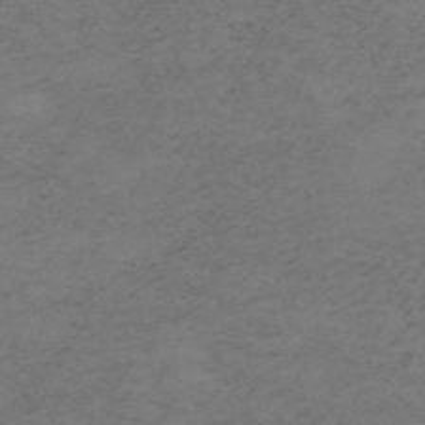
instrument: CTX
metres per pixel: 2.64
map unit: HNb
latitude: -55.1053
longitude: -46.5735
